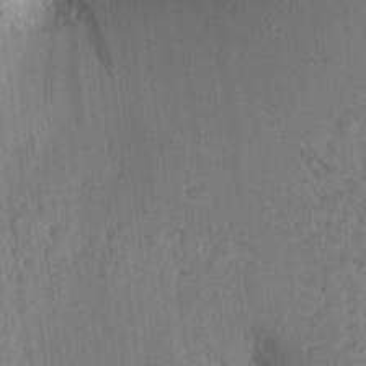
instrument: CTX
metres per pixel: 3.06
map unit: Aa
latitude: 16.9325
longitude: -148.1956
